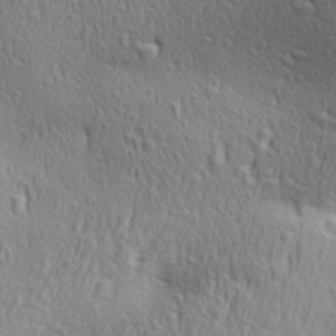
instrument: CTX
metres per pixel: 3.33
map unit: Aa
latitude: 29.7638
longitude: -139.8961
